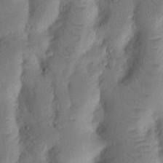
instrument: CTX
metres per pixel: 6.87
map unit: Nhu
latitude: 18.2711
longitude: -77.0458
